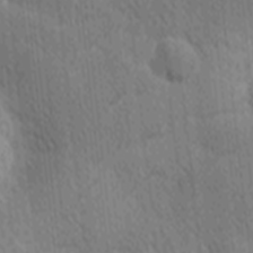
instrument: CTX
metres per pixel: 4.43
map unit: Ave
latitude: -9.0864
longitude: -123.2159
